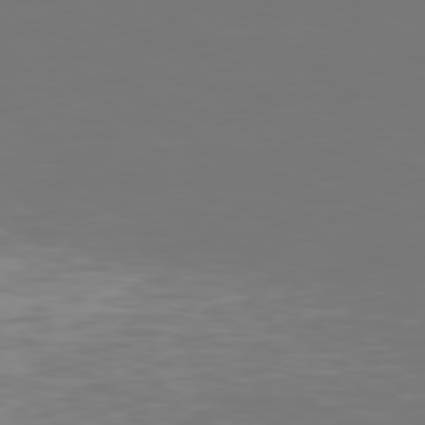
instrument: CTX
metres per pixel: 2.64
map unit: Hpe
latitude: 77.8772
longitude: -167.0080
